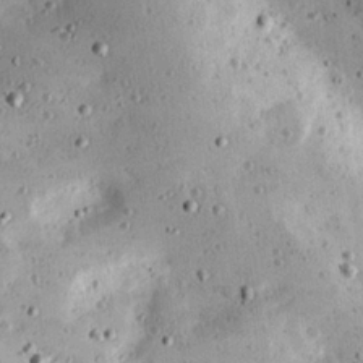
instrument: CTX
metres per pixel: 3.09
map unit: Hve
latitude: 25.9339
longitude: -93.5371
